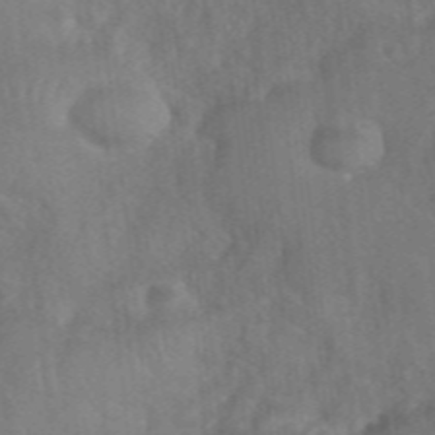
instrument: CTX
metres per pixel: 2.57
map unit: eHh
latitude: 40.0444
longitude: -56.1199
